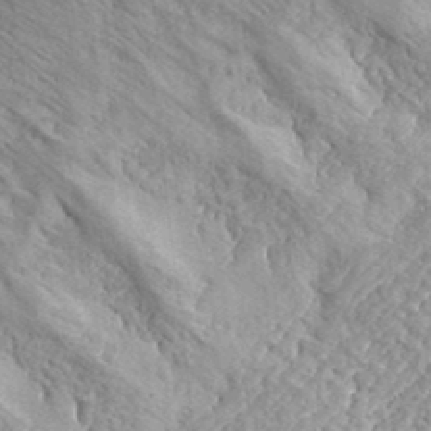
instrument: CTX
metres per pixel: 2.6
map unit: eHh
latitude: 37.0459
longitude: -80.2333
